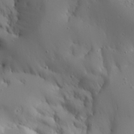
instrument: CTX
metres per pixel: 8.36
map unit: Aa
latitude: 25.3670
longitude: -127.2537
